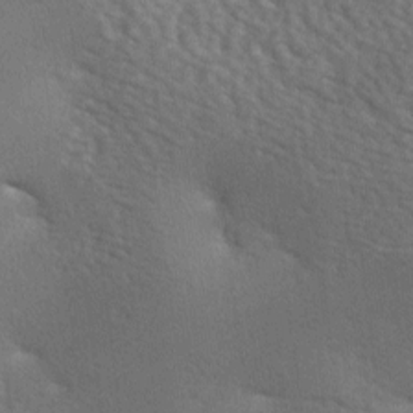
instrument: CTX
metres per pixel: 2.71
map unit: lAa
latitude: -7.4454
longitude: -125.4426
